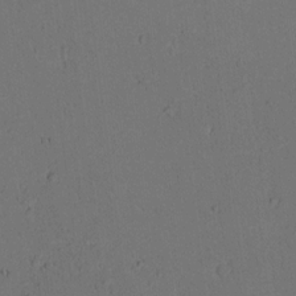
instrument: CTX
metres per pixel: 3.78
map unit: lAvf
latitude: 9.9150
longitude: 167.8611
